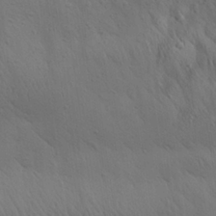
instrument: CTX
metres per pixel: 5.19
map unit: Aa
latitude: 25.8205
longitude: -142.4790
